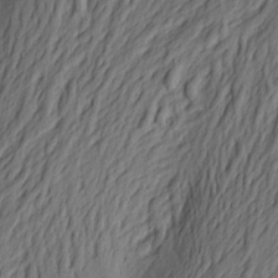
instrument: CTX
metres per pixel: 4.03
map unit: Aa
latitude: 23.8016
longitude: -148.8947
